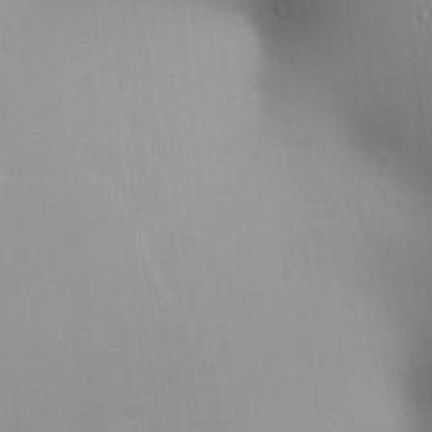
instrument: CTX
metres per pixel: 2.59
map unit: Aa
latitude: 26.6113
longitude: -138.2900
